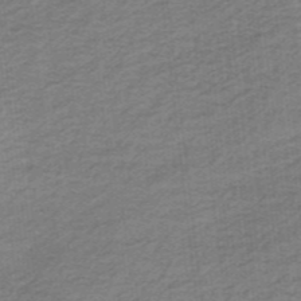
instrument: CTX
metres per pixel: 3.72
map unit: lHb
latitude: -36.6140
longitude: 60.4440
